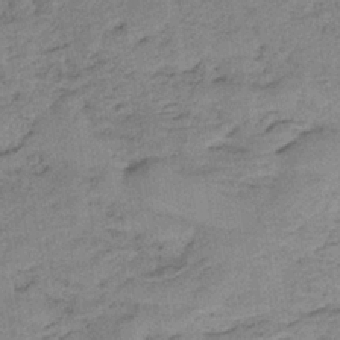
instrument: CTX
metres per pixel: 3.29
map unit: HNb
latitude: -34.2550
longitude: 57.2376
